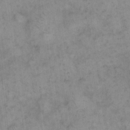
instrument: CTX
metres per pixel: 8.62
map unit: eHh
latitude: 14.8380
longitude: -66.2522
